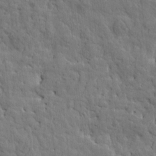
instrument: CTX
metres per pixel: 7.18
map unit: Htu
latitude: -1.4077
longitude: 179.9367
